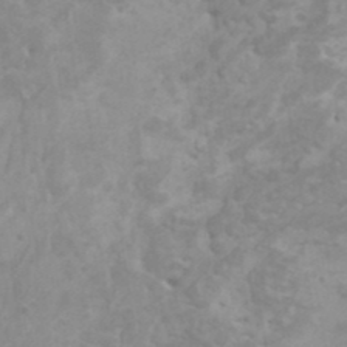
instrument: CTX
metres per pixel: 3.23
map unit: HNhu
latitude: -0.2173
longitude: 5.0486
